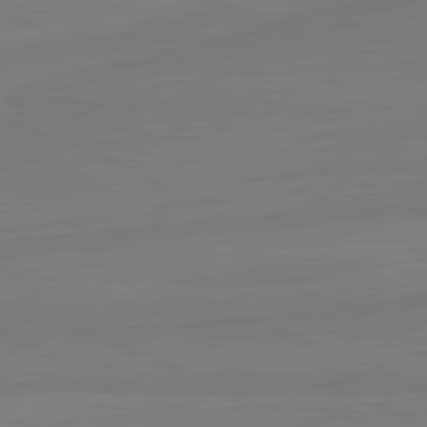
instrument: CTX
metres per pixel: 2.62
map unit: lApd
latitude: 81.8394
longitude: -178.3845
